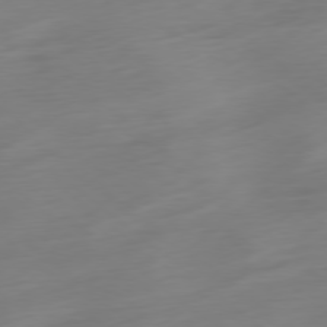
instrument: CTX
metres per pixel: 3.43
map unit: Ap
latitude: -78.7274
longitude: -66.8569
